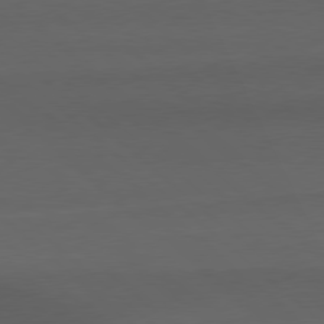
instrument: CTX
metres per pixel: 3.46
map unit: Hpe
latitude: 78.5357
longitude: -161.4048
